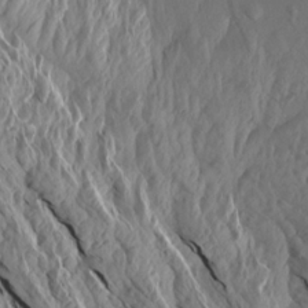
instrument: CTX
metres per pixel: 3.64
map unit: Aa
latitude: 18.2522
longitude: -146.4034
